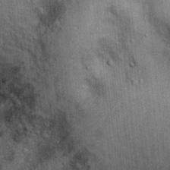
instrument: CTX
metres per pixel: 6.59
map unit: Ht
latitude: 8.2712
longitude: -36.7624
